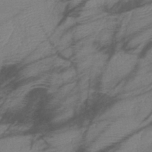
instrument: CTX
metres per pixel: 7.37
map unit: eHb
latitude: -40.2739
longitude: 77.7667
